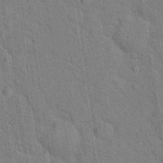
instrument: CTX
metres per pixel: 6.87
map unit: Hto
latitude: 16.6868
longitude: -35.9717
